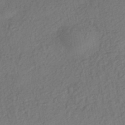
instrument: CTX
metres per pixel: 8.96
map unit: eHh
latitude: -43.1809
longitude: 120.8030
